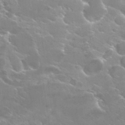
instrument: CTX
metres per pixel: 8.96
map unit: Hto
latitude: 29.7072
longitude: -43.8583
